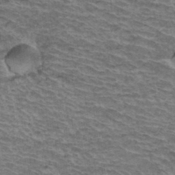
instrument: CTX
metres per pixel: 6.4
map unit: Hto
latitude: 37.0270
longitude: -43.9906
